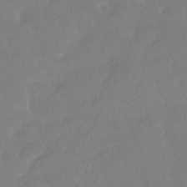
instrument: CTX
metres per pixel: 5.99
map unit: HNhu
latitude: -40.7652
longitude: 97.1053
